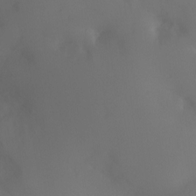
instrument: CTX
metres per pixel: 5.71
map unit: Ht
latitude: -5.4832
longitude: -27.1592
